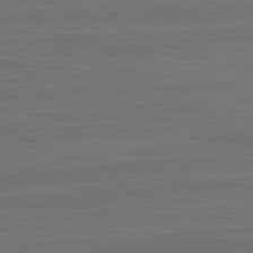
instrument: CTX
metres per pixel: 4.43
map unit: lApd
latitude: 82.4978
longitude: -179.7261
